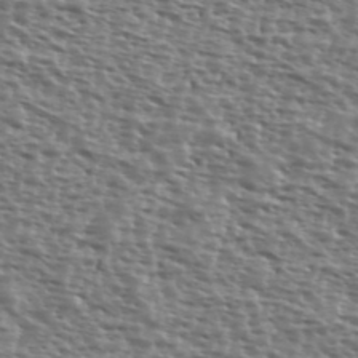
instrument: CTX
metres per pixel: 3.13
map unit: Ave
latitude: 39.4237
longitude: -112.1578
